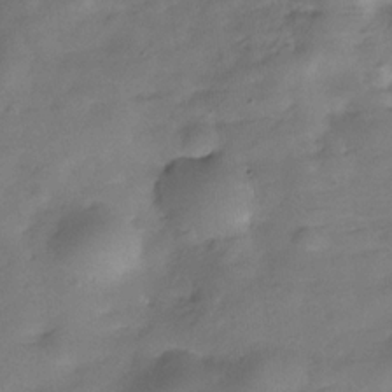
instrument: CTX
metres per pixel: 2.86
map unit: Hve
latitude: -31.2754
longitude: 93.0675
